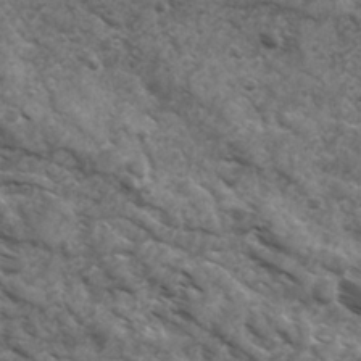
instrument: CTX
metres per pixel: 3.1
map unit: Ave
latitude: 17.5182
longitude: -131.9906
